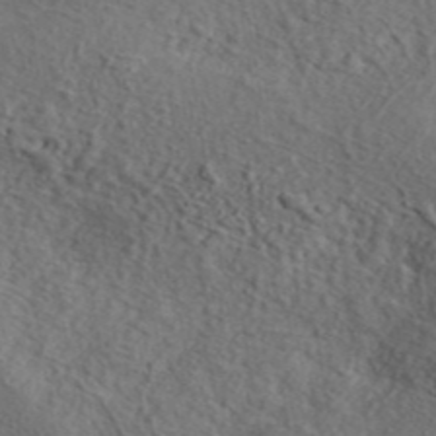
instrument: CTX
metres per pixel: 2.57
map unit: eAb
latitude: 43.4427
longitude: 115.2565
